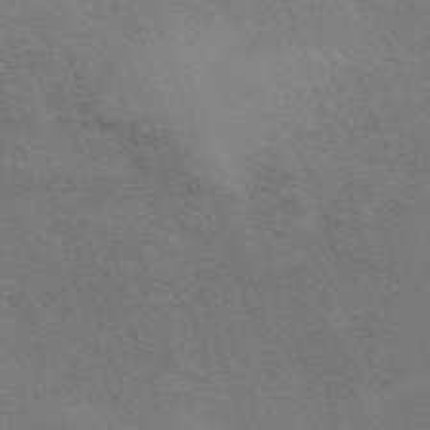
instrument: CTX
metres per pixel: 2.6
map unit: eHh
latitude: -62.9541
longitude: 50.2928
